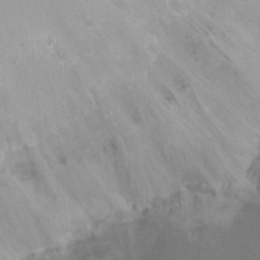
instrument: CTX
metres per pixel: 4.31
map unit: Nhu
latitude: -15.1054
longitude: -56.9891
